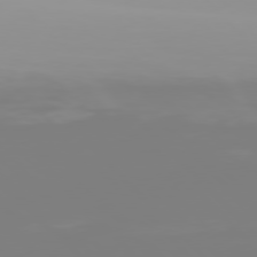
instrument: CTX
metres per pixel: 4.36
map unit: Hpe
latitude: 77.3670
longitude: -136.2712
